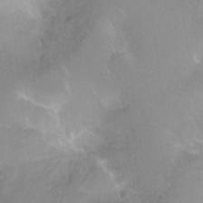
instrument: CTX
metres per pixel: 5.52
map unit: Ht
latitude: -10.7841
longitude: -44.4979
